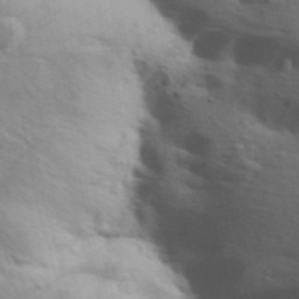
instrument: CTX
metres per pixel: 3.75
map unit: Aa
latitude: 31.2726
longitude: -146.6680
